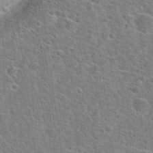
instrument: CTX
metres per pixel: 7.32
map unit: Hto
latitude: 22.2333
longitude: -44.7435
